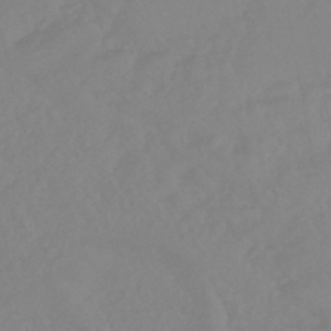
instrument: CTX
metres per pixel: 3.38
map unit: eHb
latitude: -45.1242
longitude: 84.4062
